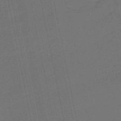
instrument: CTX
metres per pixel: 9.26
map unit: eHb
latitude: -47.8422
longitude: 87.7289
